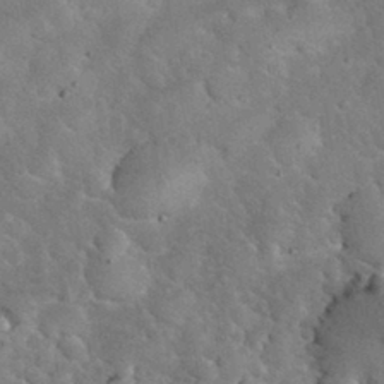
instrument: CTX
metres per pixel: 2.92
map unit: eHh
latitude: 32.4223
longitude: -65.5938
